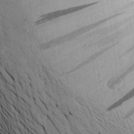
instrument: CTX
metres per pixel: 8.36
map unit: Aa
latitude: 25.6316
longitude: -148.5735
